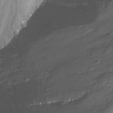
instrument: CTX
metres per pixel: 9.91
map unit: Nhu
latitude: -13.8800
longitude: -71.3859
